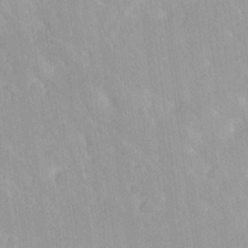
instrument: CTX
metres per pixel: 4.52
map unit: Ave
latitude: 19.9339
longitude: -136.7247
